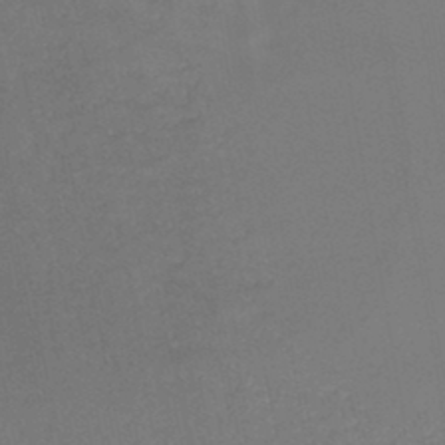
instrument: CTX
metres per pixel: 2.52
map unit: HNb
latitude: -46.1605
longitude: -44.6868
